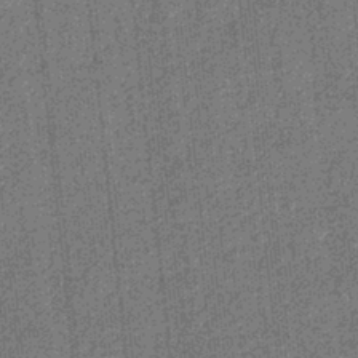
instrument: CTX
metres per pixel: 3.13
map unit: eHb
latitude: -31.6344
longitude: 73.5777
